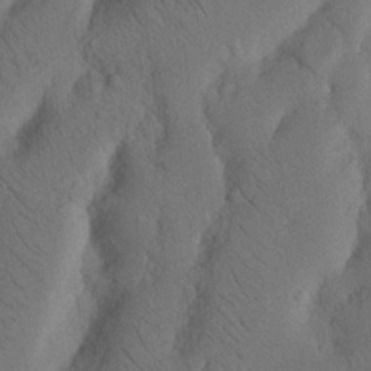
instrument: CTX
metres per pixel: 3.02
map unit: Nhu
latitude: 19.9528
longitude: -75.7261
